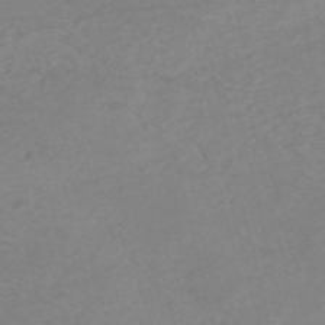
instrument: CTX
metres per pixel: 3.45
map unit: HNb
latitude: -54.1228
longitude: -45.5749
